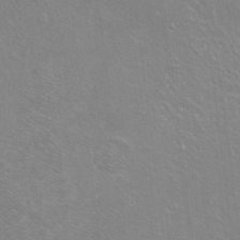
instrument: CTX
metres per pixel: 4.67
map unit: Ht
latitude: -6.5196
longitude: -36.8758
